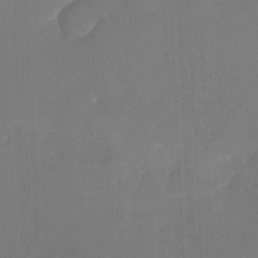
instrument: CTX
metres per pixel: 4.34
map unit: Nhu
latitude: -16.2362
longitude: -57.9717
